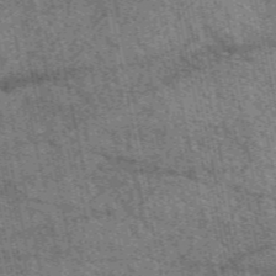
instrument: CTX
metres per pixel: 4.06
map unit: eAb
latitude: 50.9135
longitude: 114.7463
